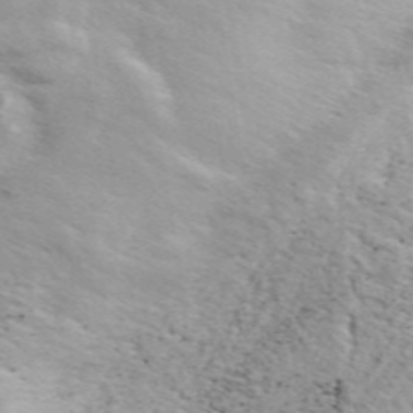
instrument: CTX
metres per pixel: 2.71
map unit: ANa
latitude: 49.5182
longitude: -74.5546
